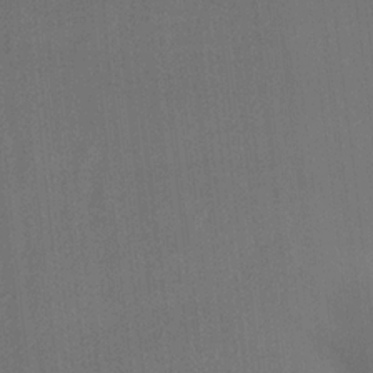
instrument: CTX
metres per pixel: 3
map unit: HNhu
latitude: 13.2159
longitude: 11.3888
